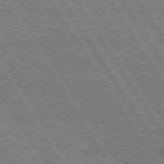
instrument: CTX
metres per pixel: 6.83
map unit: Hpe
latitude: 74.9325
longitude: -155.1592
